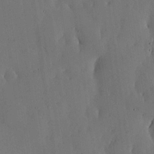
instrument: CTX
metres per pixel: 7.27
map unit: lHvf
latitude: 17.6694
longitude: -114.4601
